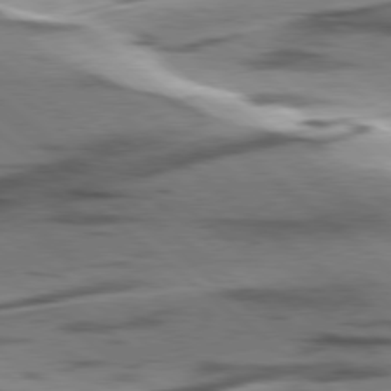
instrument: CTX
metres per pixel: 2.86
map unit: lApd
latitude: 78.4034
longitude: -50.2711
